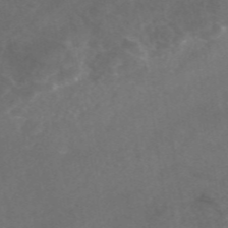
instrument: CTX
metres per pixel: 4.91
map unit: eAb
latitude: 46.6869
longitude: 126.5195
